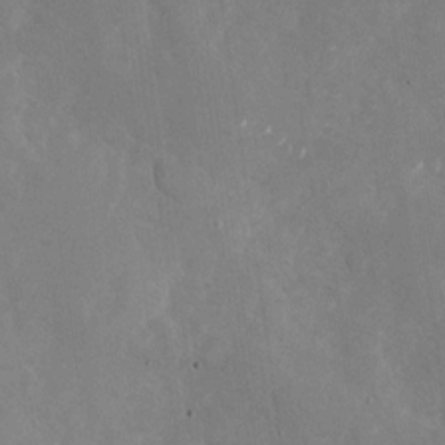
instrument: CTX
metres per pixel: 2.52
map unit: Nhu
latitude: -27.1242
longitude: -58.1767
